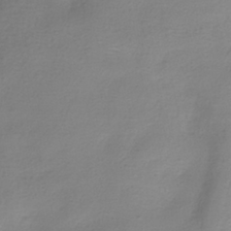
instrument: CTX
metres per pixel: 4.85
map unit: ANa
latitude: -38.7463
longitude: 96.3306
